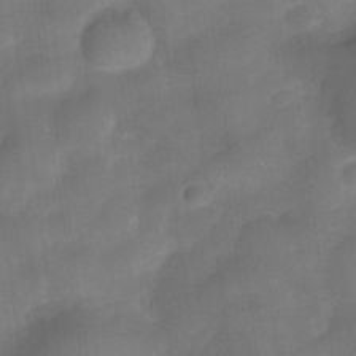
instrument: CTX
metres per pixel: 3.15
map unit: Nve
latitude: -27.1620
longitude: -147.9528
